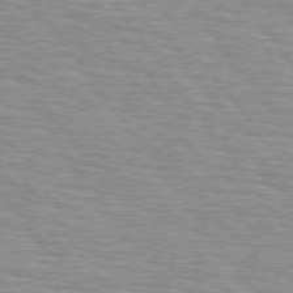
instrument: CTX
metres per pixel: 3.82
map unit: lApd
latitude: 75.0081
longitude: -75.5749
